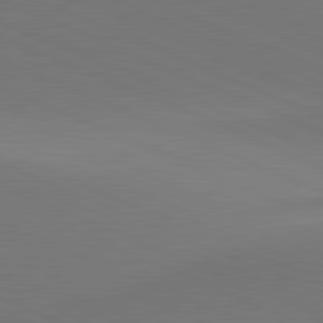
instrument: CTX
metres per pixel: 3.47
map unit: lApd
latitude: 81.4993
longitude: 136.2739
